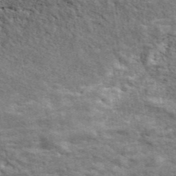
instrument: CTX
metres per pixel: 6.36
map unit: ANa
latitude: 41.8016
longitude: 16.1795
